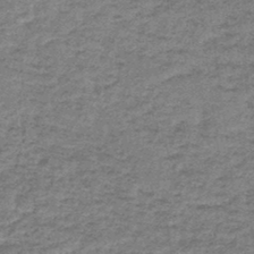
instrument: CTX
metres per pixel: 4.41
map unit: lHb
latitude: -44.0850
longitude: 66.5574
